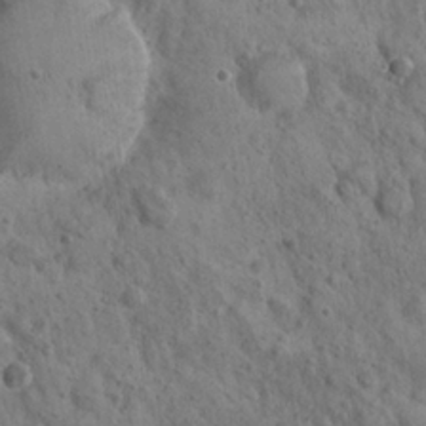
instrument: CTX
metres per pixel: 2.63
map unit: Nhu
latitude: 22.7624
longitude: -66.9891
